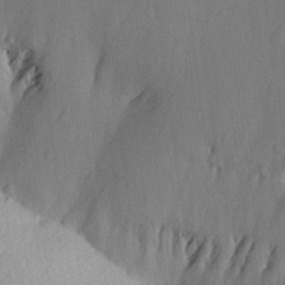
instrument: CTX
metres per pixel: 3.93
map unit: Aa
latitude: 27.9717
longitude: -143.9717
